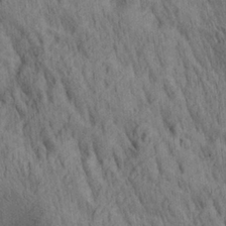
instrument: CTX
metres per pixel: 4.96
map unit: lAa
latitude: 21.6505
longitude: -138.5357
